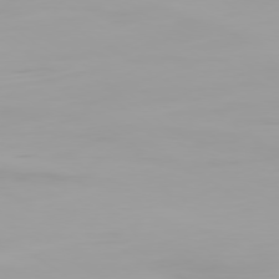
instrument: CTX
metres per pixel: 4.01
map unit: Ap
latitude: -79.5021
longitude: -94.5357
